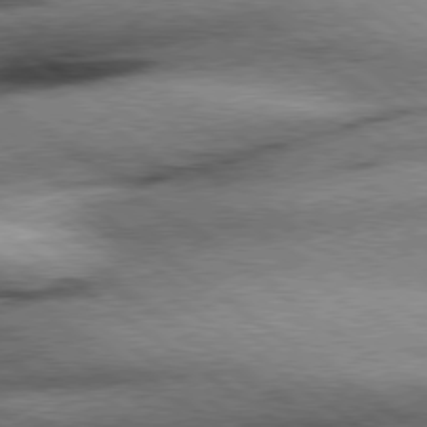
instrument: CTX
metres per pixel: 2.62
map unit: Hpe
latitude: 78.4601
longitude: -155.5749
